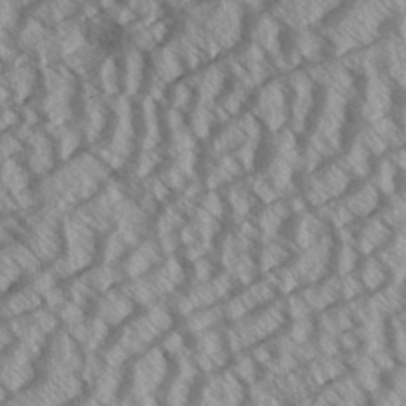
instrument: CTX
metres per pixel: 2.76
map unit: Aa
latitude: 33.3104
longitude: -140.4034
